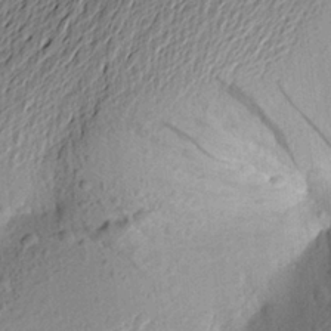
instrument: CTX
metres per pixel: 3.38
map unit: Aa
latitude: 22.2900
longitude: -149.4993
